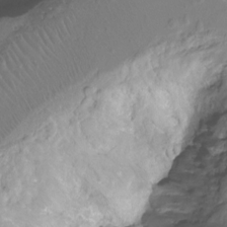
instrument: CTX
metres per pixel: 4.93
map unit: Nhu
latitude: -15.0865
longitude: -26.1767
